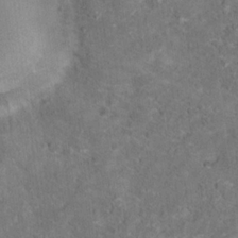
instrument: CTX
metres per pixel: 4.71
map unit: Hto
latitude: 17.1781
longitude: -37.9339
